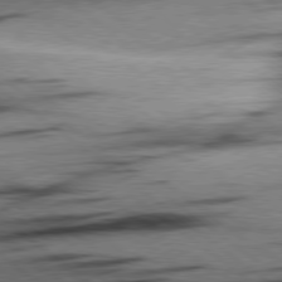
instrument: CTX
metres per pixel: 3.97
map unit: Hpe
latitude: 78.7624
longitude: -154.4790
